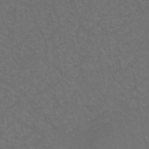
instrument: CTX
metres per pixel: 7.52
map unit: eHh
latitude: -44.0850
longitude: -28.8947
